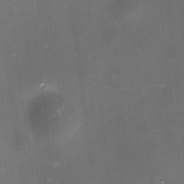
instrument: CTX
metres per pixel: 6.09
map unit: HNhu
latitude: 8.9136
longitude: 13.1242
